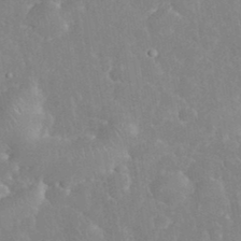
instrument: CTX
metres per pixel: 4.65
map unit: eHh
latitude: 34.8191
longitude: -63.8962
